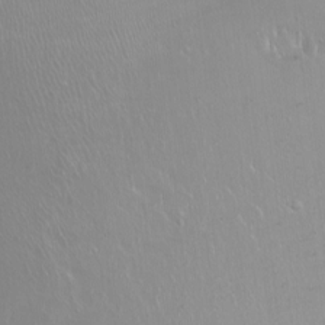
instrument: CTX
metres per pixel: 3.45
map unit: Ht
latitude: -13.3132
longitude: -43.5371
